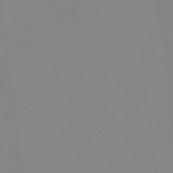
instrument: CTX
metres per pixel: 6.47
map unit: eHh
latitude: -5.4832
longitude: -85.8583
